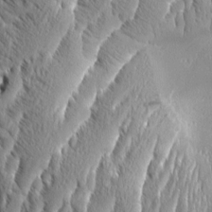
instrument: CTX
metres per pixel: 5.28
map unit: Aa
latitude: 8.8758
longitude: -132.6302
